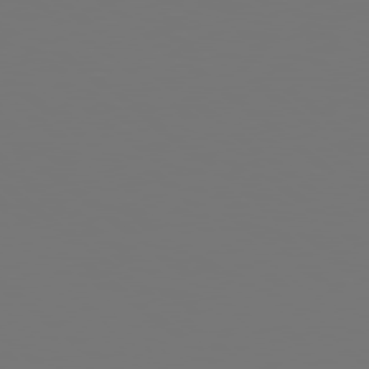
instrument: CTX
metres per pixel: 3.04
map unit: Hpe
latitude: 78.8002
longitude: -138.4034
